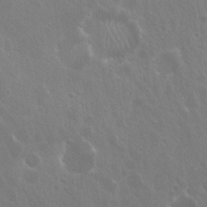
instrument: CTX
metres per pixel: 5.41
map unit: Hto
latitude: 19.7827
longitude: -56.8191
